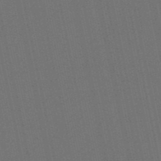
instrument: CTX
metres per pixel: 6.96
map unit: lHb
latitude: -51.0108
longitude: 80.6330
